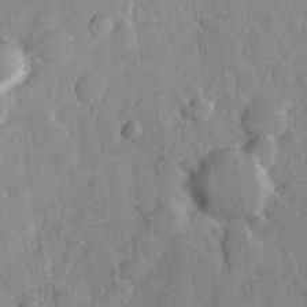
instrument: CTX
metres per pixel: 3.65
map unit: Hve
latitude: 23.7827
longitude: 149.2187
